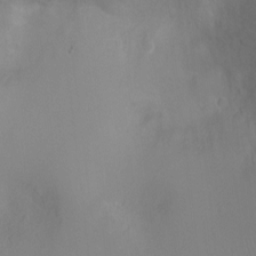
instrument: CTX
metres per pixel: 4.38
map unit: Ht
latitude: -8.5952
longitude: -27.7639
